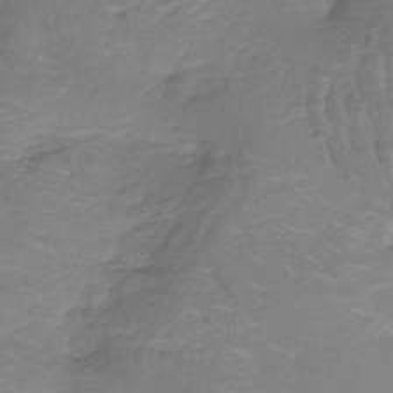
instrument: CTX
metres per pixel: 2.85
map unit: lHb
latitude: -38.5385
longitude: 60.6518
